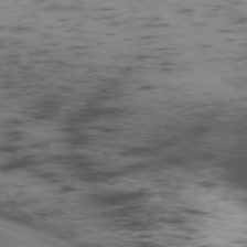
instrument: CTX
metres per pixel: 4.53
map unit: Ap
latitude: -75.0676
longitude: -79.1592
